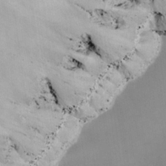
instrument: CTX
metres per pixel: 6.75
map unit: lAvf
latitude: 26.4979
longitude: -111.2159
